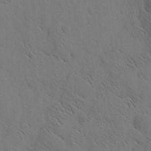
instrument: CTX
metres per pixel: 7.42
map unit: Nhu
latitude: -3.9745
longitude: -149.6883
